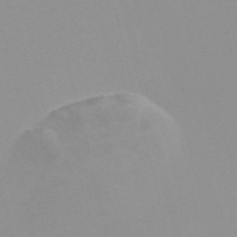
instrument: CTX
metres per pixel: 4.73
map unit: Nve
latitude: -57.2943
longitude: 59.6721
